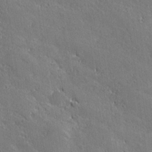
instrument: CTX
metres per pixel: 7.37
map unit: lHvf
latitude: 27.0459
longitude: 141.5777
